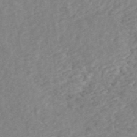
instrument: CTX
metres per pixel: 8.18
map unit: ANa
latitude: 44.8002
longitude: 24.6140
